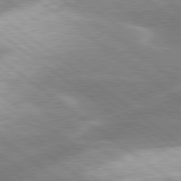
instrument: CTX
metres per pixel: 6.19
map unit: lApd
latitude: 80.0822
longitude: -119.1970
